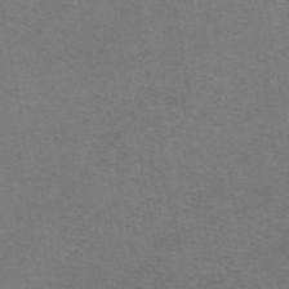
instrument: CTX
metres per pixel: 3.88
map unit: eAb
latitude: 47.7261
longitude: 106.2362
